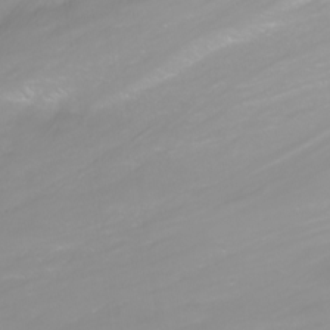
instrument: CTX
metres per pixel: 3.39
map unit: Nhu
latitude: -11.6155
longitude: -64.4601
